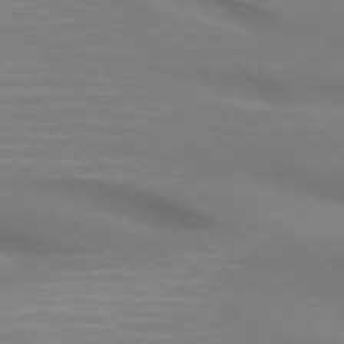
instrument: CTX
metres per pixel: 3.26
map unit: lApd
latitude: 74.9703
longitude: -61.0080
